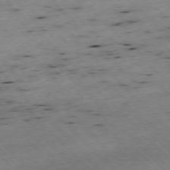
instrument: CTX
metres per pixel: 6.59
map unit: Ap
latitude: -77.0675
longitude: -60.1578
